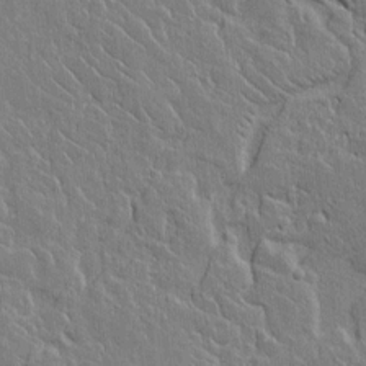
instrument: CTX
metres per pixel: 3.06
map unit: Aa
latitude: 12.3845
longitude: -127.5371
